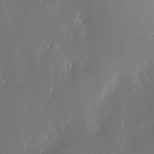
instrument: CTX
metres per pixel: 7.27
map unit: Nve
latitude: -9.6344
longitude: 173.1053
